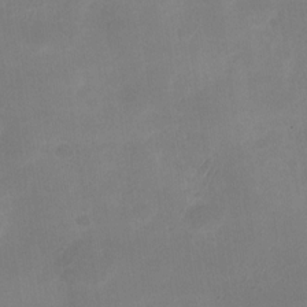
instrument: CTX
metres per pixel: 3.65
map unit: Nhu
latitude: -27.6910
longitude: -63.3482
